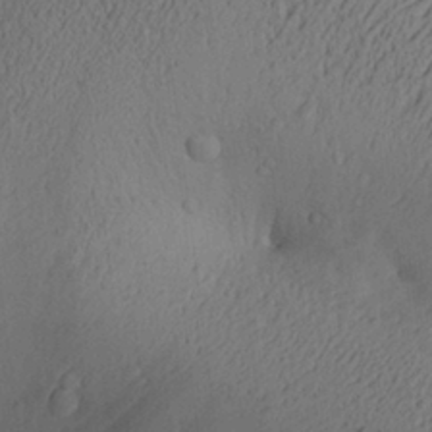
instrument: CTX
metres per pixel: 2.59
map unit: Aa
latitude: 26.9892
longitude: -136.4223
